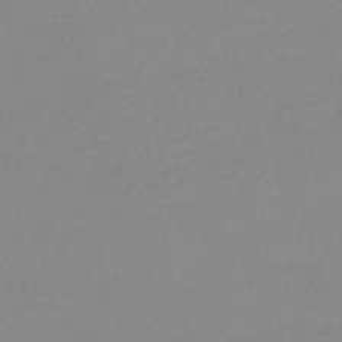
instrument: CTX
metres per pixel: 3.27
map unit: HNhu
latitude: -44.1606
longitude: 95.0864
